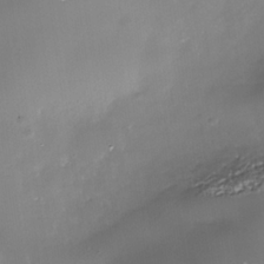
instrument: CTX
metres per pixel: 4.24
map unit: Nhe
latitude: -35.4643
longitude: -91.9906
